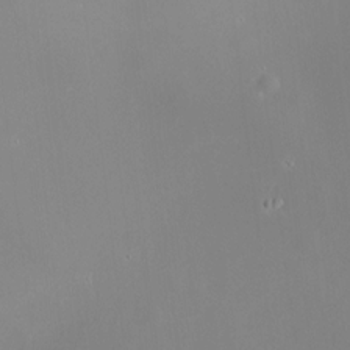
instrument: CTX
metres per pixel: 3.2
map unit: HNhu
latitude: 11.6883
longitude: 11.4454
